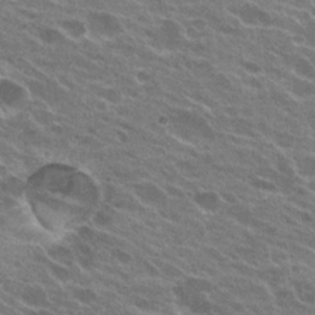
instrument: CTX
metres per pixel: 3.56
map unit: Hto
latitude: 23.7827
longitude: -38.1767
